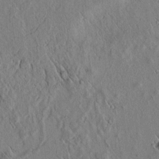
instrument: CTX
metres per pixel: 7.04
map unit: lAvf
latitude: 6.1956
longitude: 159.3320
